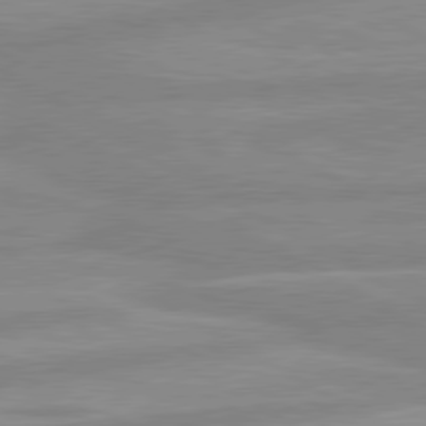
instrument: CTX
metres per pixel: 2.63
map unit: lApd
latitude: 80.2711
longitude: -168.2523
